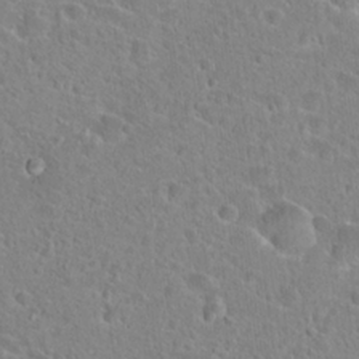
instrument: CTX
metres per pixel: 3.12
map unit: Hto
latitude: 23.0836
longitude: -45.7827
